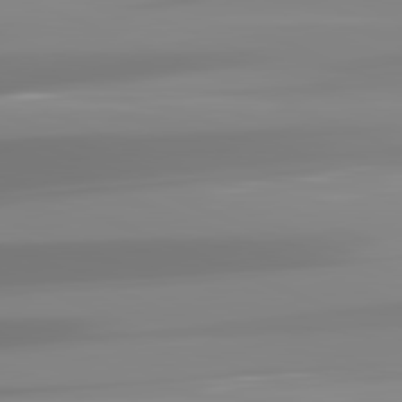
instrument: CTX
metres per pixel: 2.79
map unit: lApd
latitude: 81.9528
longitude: -149.4237
